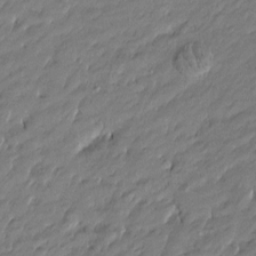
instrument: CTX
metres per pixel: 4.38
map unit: Htu
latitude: -5.5588
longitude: 177.1998
